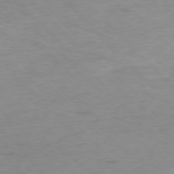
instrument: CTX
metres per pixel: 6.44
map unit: Ap
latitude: -76.7463
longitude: -65.2537
